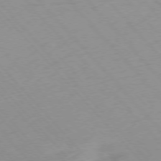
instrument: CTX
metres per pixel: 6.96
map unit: Ap
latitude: -76.8030
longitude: -61.4615
